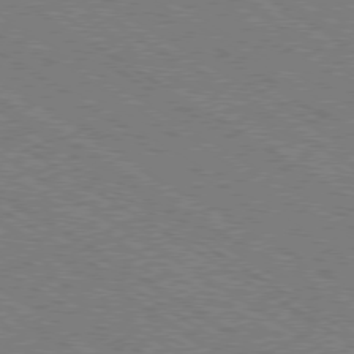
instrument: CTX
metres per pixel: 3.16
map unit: Ap
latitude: -79.5399
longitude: -79.4427
